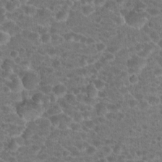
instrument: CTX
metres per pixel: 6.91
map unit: Hto
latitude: 18.8947
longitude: -40.7246
